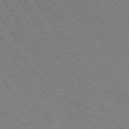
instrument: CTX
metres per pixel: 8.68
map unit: Hpe
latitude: 73.4049
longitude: -142.2145
